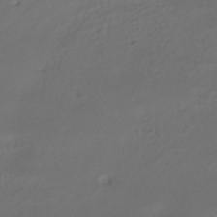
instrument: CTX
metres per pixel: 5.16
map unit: ANa
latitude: -39.5210
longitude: 96.5574
